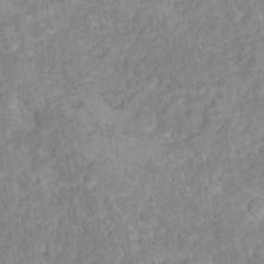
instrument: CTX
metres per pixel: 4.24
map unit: Hto
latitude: 18.2333
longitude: -37.8961
